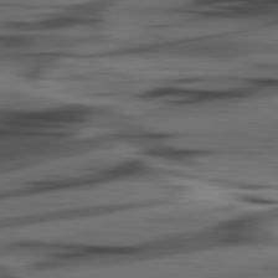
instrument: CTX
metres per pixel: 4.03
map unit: lApd
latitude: 80.7813
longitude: -84.8569
